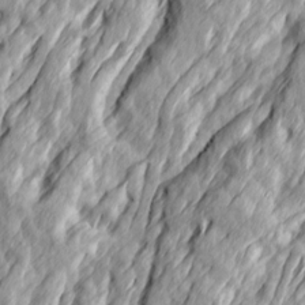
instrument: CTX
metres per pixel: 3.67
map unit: Ave
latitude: 14.9703
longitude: -136.4601
